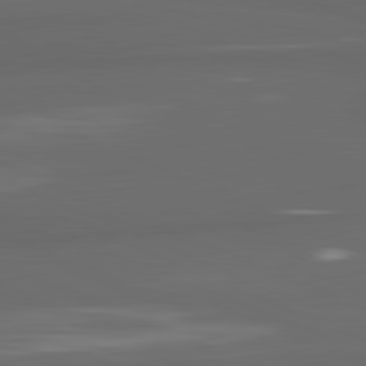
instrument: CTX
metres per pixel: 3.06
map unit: lApd
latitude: 82.0822
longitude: -170.6868
